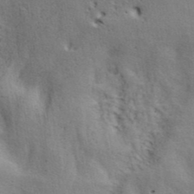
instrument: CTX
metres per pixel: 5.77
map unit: ANa
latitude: 41.7260
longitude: 55.0109
